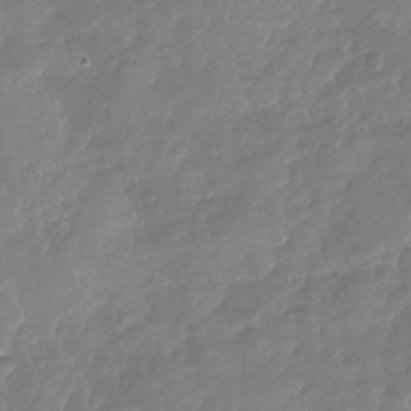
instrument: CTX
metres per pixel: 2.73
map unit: Nhu
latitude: -29.1053
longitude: -61.4048
